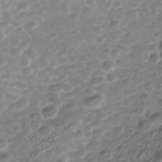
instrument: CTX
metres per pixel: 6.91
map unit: Nhe
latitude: -41.1053
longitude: -100.5735
